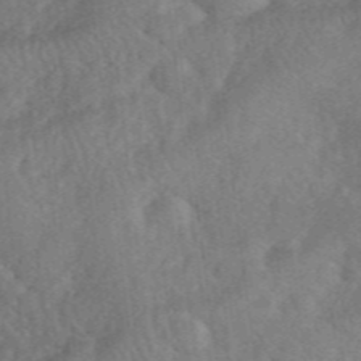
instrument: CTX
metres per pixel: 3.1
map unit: eHh
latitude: 39.8016
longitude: -55.9906
